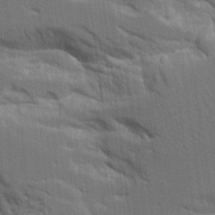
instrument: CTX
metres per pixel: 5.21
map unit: Aa
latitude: 10.9514
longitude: -125.8772
